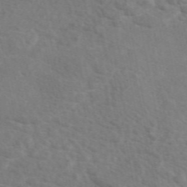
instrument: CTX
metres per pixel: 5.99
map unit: eAb
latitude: 49.2159
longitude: 120.0094
